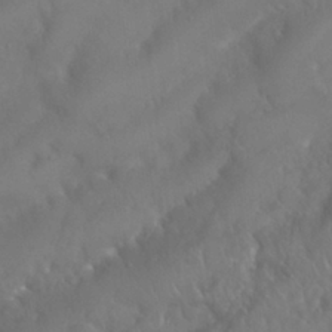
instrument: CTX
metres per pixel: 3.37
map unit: Nhu
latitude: 24.9702
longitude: -61.9150
